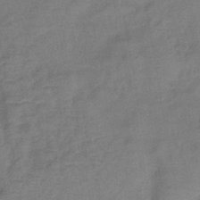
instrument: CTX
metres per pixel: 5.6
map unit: eHb
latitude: -42.9919
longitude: 83.1242
